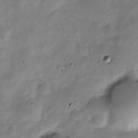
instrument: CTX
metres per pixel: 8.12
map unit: Nve
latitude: -24.2172
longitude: 106.0472
